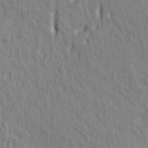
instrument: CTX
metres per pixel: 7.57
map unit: lAa
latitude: 5.0836
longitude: -114.2711
